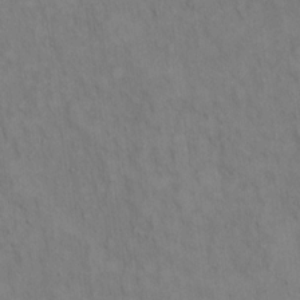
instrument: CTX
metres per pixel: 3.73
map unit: Hto
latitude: 14.2901
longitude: -60.6301
